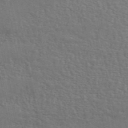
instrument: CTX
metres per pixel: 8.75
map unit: ANa
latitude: 48.8002
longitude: -78.8947
